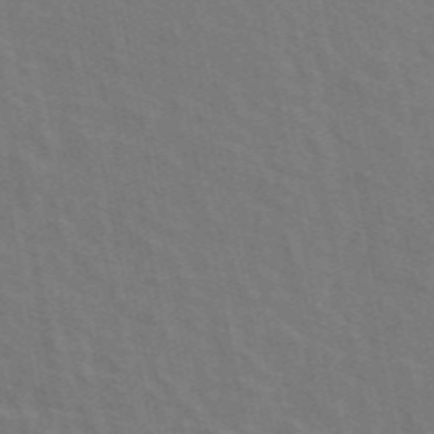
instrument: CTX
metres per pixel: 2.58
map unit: ANa
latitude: 49.0081
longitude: -77.5560
